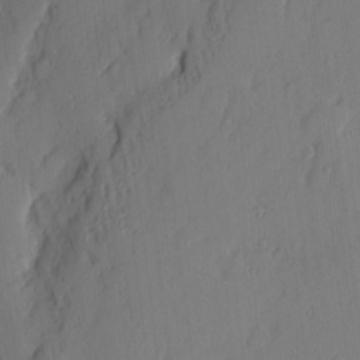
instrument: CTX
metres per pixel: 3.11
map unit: eHh
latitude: 3.9528
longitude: -76.0444
